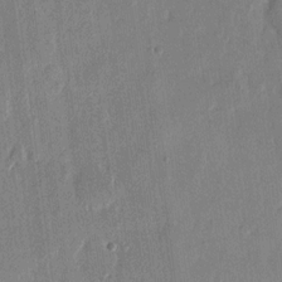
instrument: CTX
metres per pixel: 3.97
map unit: eHh
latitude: 14.5357
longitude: -70.2522
